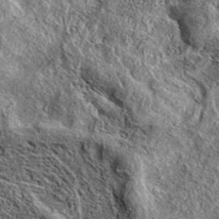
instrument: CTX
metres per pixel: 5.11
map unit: eAb
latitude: 37.7638
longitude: 109.9556
